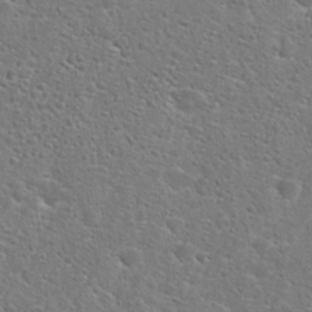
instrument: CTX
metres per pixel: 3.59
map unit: Hto
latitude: 25.1025
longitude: -49.2348
